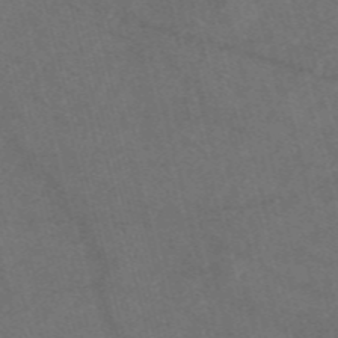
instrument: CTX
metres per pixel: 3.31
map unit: eAb
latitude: 47.2726
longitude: 117.7477
